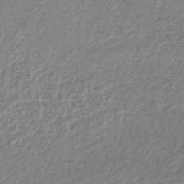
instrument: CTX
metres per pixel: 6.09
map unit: lHb
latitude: -43.1242
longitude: 70.9542
